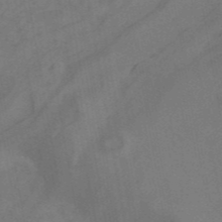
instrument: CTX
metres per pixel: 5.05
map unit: ANa
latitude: 42.9136
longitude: 17.0109
